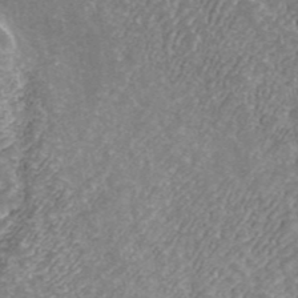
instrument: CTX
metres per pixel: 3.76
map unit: ANa
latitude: 43.2915
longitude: 25.1620
